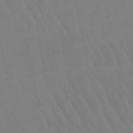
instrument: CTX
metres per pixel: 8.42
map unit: lHb
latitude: -49.8801
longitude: 70.9353
